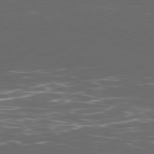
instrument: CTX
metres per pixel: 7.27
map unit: Ap
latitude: -79.7855
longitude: -71.7261
